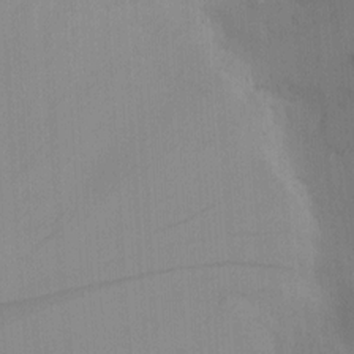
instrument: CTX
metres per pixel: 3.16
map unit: Nhu
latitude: -3.9745
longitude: -70.4979
